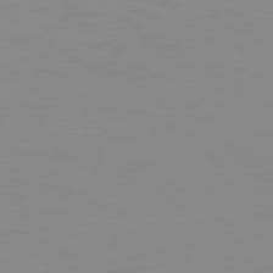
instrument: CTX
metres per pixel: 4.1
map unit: Hpe
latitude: 74.4223
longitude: -127.9150
